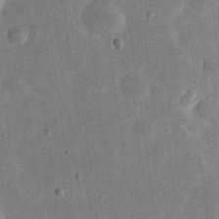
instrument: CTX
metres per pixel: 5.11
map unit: eHh
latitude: 23.9339
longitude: -68.6491
